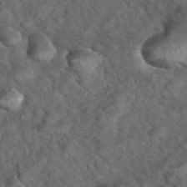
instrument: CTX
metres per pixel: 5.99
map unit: eHh
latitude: 39.4237
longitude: -56.7057
